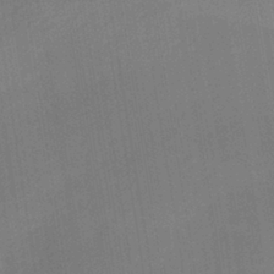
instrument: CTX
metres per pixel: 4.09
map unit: HNhu
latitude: 14.7058
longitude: 10.9920
